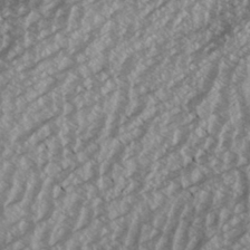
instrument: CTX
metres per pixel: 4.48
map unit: Aa
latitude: 33.4049
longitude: -140.2333
